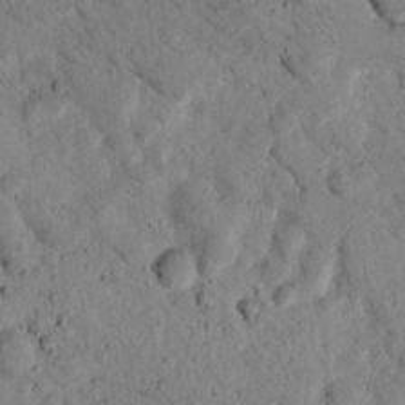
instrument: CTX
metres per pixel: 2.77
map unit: lHvf
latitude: 14.5546
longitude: 178.9919
